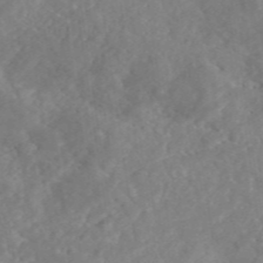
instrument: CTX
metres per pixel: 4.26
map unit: eAb
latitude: 45.5749
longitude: 127.3887
